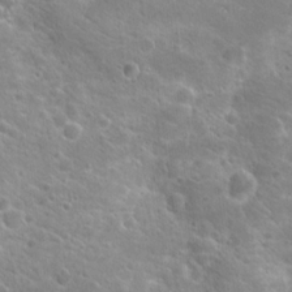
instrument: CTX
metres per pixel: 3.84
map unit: Hto
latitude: 20.6869
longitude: -40.9891
